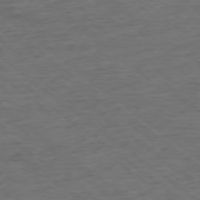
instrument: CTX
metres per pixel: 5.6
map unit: Ap
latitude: -78.0661
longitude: -83.1025
